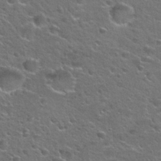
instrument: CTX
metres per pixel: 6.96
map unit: Hto
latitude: 26.9325
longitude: -50.0255
